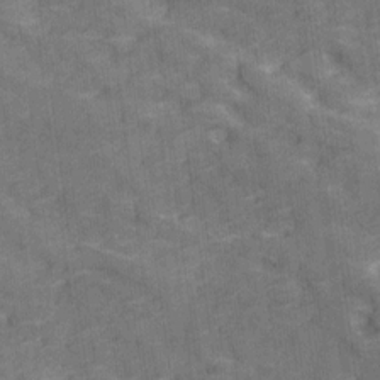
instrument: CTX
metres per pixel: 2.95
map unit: Ave
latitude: 18.7813
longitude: -135.5560
